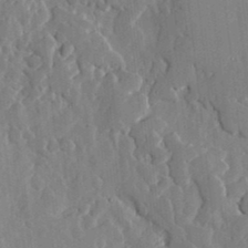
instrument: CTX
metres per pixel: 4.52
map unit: lHvf
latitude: 18.3467
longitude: -113.0080
